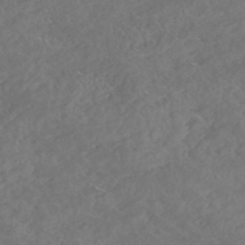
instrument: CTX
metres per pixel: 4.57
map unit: HNhu
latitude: -47.0675
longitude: 29.4643
